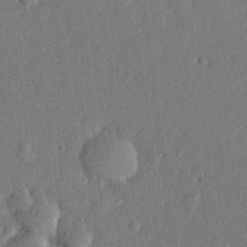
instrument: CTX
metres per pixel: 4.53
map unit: lHvf
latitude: 22.7624
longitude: 144.5574
